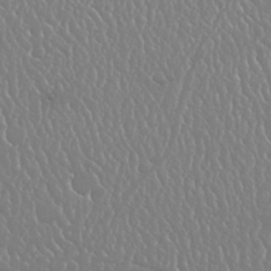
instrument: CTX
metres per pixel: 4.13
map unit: Nhu
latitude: 25.1214
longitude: -59.8583
